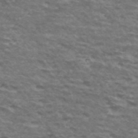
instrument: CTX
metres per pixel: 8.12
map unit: Hto
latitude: 34.9513
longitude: -42.4790
